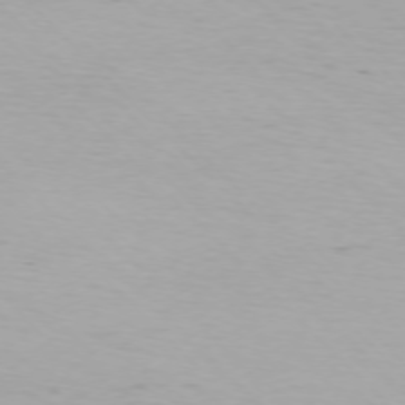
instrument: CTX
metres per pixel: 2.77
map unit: Ap
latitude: -75.6722
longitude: -68.1389
